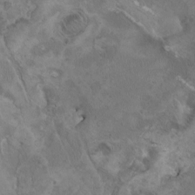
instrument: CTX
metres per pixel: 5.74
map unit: HNhu
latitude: 3.9906
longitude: 4.6329
